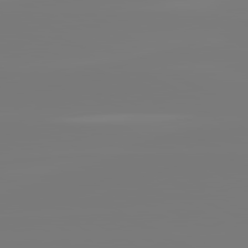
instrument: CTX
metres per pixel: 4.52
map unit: lApd
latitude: 81.9339
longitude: -135.7071
